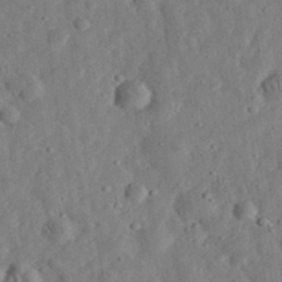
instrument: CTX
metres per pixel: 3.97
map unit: eHh
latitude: 33.1970
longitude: -75.6316
